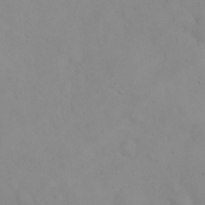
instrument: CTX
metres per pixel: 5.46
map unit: eHh
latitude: 25.0269
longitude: -64.5168
